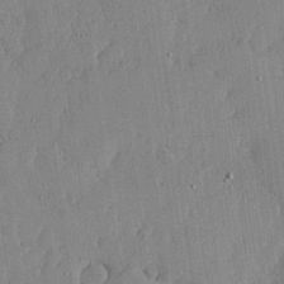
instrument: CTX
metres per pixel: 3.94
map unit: lHvf
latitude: 18.0633
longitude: -115.9717
